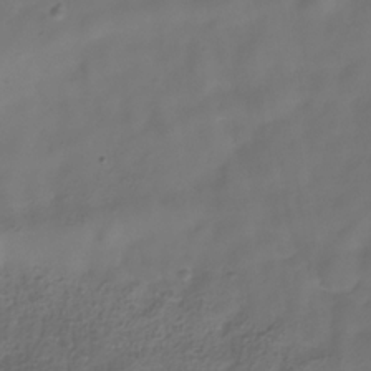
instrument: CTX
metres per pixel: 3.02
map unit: Hve
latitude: -31.3509
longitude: 94.0472
